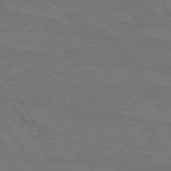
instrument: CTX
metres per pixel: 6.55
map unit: lApd
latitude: 74.4034
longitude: -56.2900
